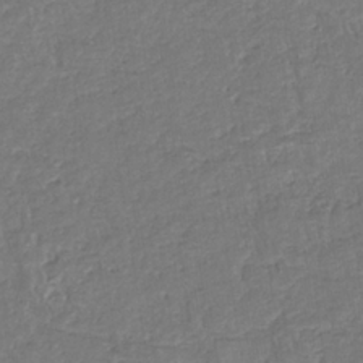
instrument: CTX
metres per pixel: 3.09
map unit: eHb
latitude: -34.5385
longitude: 76.9164
